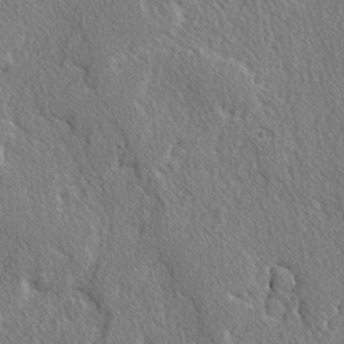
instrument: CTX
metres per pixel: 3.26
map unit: lAvf
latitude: -3.4643
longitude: -108.7246
